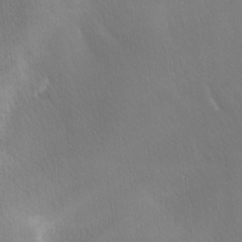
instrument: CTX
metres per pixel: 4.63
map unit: Ave
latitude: -7.1053
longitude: -122.7813
